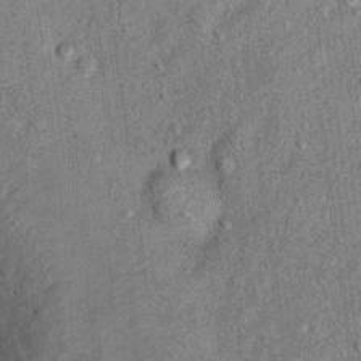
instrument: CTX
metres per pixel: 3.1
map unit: Ht
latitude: 10.9892
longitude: -37.8205
